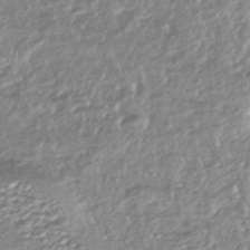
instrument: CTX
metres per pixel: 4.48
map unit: HNhu
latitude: -44.4818
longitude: 98.1228
